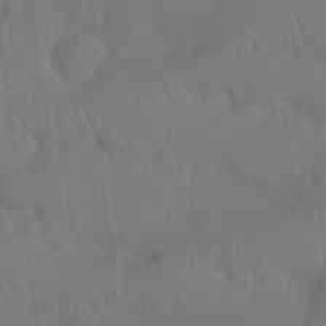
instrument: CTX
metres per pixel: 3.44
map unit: Nhu
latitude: 26.1578
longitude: -71.1025
